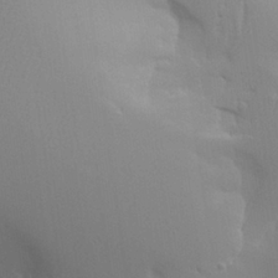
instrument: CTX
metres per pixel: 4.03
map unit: Aa
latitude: 25.7071
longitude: -129.8961
